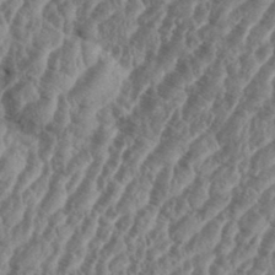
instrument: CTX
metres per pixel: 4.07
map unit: eHh
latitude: 36.9325
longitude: -136.0633
